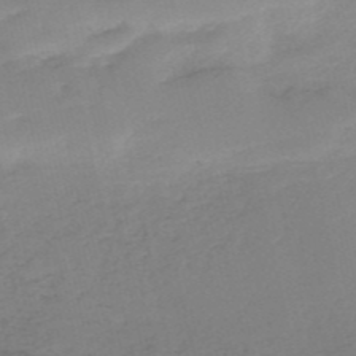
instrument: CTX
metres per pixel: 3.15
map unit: HNb
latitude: -53.1809
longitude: -39.1592
